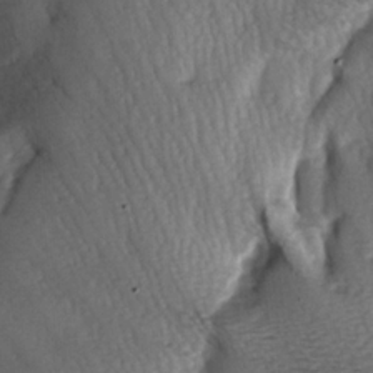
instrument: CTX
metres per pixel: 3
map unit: lAa
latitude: -6.4629
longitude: -126.3090
